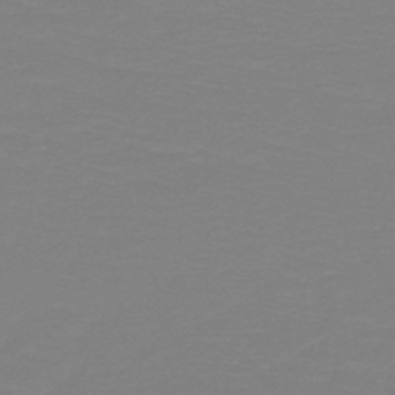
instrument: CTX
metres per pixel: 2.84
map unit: HNb
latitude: -49.3321
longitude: -50.8758
